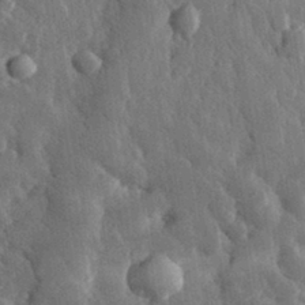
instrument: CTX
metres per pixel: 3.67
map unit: eHh
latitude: 32.7624
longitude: -79.7828
